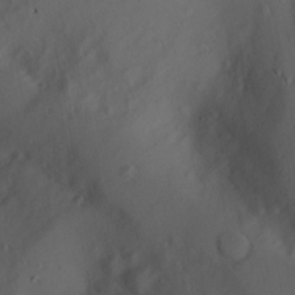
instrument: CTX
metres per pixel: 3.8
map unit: Hve
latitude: 13.7072
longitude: -91.0836
